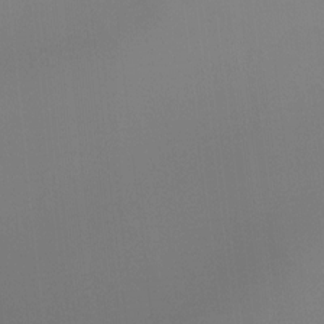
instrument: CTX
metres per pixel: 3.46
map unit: Ht
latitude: -15.1809
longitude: -51.6316
